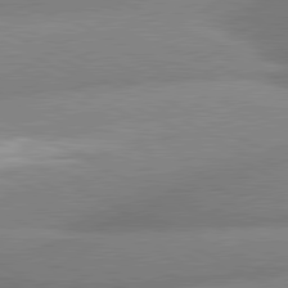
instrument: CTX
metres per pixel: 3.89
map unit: lApd
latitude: 80.9892
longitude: -163.7828
